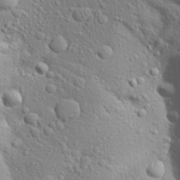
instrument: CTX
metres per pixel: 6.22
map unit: Aa
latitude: 24.1011
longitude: -146.9514
